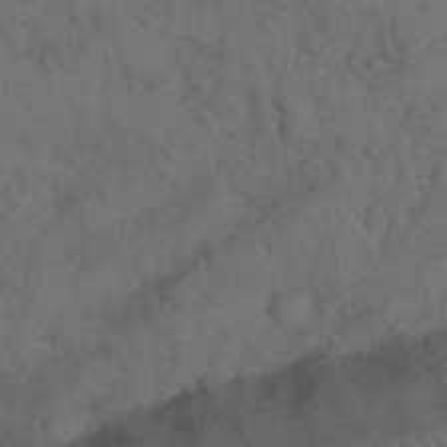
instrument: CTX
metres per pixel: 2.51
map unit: Nhu
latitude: 26.6113
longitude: -69.7828
